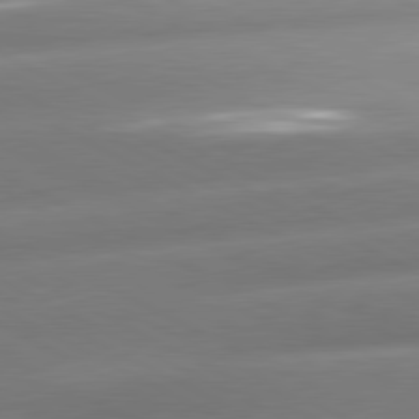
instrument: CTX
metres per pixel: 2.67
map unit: lApd
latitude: 80.6301
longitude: -159.1403
